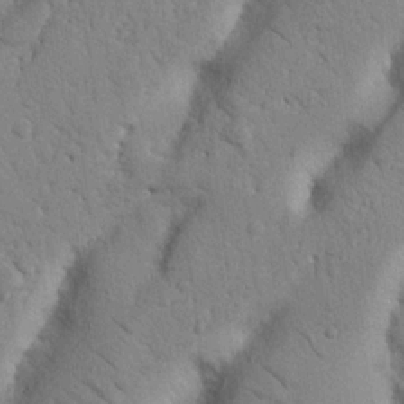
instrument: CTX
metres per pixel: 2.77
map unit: Nhu
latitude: 20.6680
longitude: -76.5356
